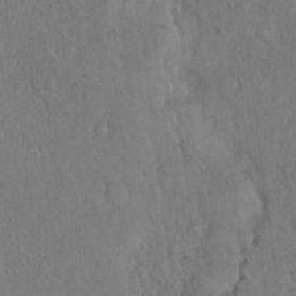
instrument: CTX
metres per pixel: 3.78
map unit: eHh
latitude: 18.2900
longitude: -62.2334
